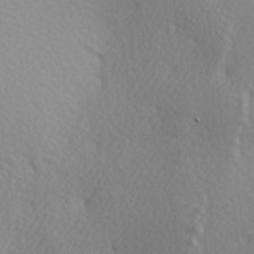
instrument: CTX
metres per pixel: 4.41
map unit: lAa
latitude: -5.1242
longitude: -122.0822
